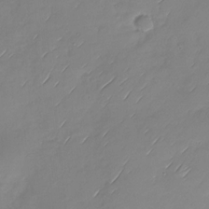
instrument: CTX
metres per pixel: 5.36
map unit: Nhu
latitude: -28.3495
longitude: -61.6505
